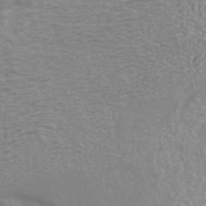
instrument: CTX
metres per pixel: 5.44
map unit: ANa
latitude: 43.4238
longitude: 26.5573
